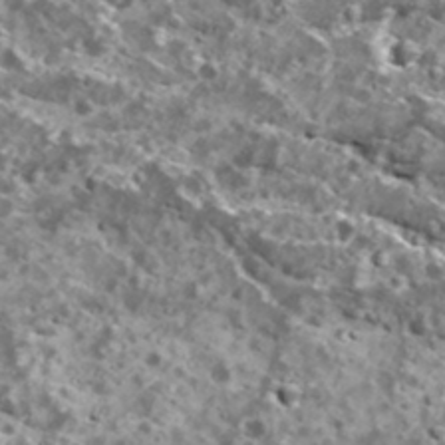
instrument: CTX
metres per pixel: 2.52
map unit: Ave
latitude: 18.2900
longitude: -134.9136
